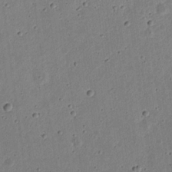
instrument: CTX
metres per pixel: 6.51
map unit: eHh
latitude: 21.9339
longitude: -69.4427
